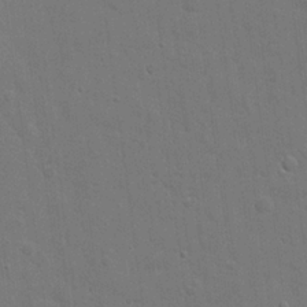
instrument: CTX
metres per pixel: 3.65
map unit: eHh
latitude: 21.9717
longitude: -62.6302
